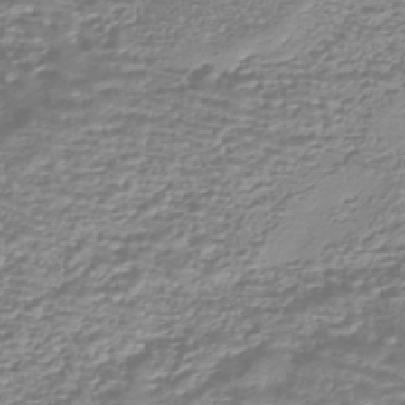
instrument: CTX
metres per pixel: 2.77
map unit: HNhu
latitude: -44.3117
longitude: 98.8408
